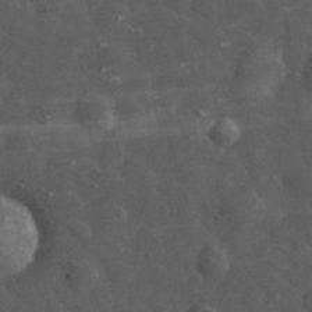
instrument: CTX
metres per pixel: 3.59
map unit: eHh
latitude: 31.6127
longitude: -71.1214
